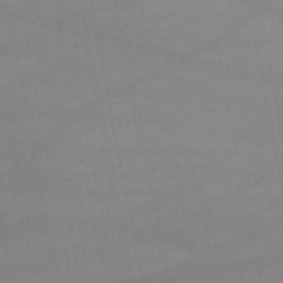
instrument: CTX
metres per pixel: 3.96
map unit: lHb
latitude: -46.0850
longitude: 66.6518
